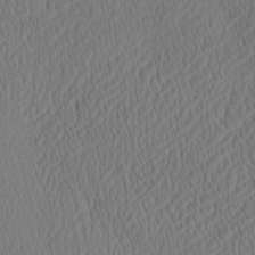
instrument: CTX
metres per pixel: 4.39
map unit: eHh
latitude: -3.4265
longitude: 16.6519
